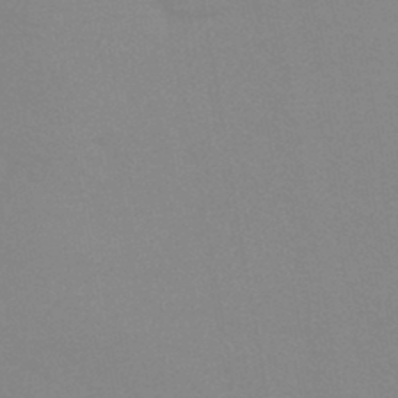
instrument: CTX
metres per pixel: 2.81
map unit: eHb
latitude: -44.3684
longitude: 86.4629
